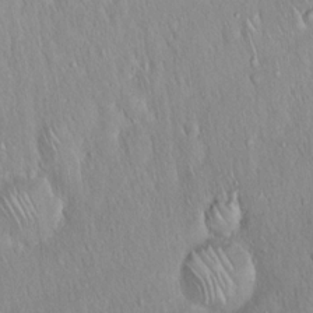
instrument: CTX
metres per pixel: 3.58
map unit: Hto
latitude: 16.9703
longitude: -57.7827
